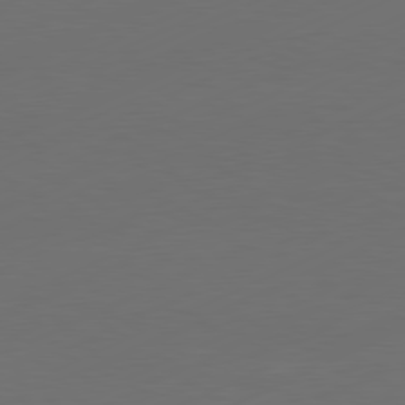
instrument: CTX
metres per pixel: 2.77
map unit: Ap
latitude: -81.6155
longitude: -84.9325
